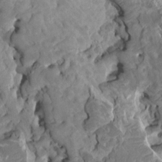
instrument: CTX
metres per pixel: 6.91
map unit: HNhu
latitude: 4.6679
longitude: -2.3845
